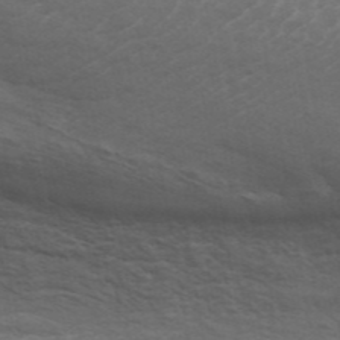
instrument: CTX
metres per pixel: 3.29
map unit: ANa
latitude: 44.3656
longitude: 29.2376
